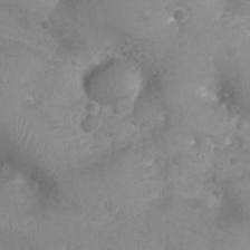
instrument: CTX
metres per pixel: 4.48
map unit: Nhu
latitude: 24.8191
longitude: -52.0633
